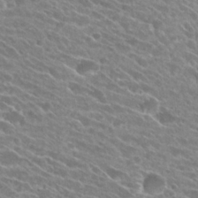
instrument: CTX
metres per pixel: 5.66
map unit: Hto
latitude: 25.6504
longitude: -41.9528
